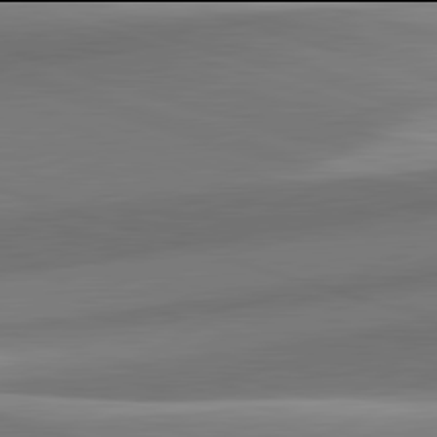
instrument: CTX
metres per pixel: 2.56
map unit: lApd
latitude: 81.9906
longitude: 135.3888
